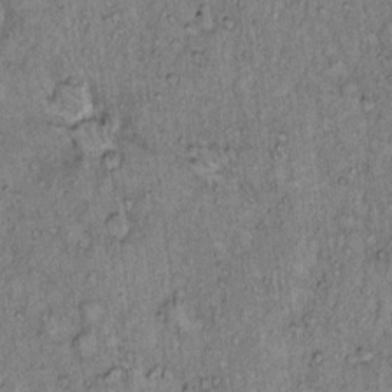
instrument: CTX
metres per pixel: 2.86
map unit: Hto
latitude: 13.5182
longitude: -57.3292
